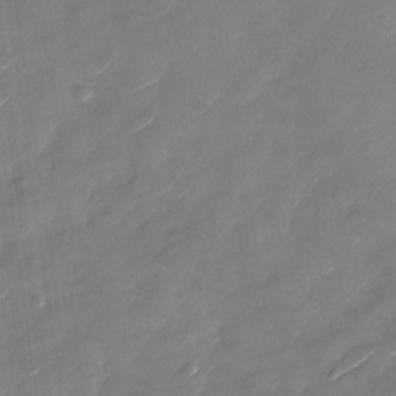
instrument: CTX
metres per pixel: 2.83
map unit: Nhu
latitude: -28.5763
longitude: -73.4805
